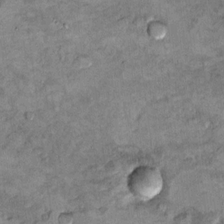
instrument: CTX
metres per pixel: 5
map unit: Hto
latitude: 9.5560
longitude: -36.3656
